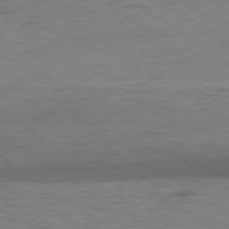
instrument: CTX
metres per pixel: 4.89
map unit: Hpe
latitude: -79.4454
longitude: 9.6344
